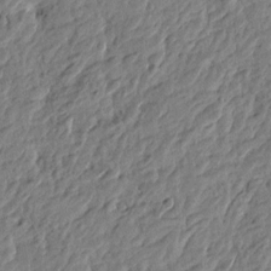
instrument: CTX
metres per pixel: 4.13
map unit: Htu
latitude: -3.8611
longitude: 179.7855
